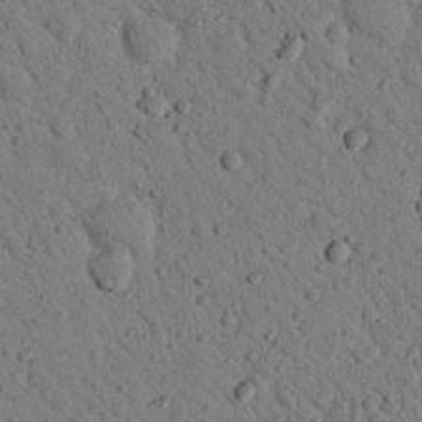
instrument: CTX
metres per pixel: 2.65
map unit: Nhu
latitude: 22.7624
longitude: -76.5356
